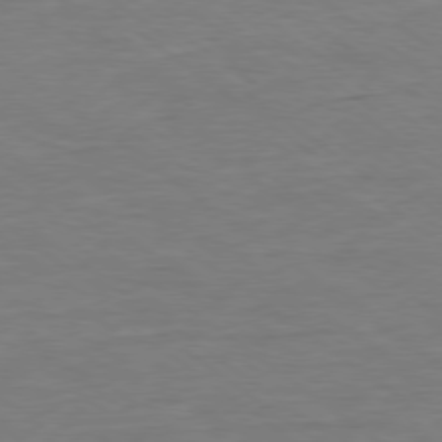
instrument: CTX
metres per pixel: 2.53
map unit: Ap
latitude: -78.9163
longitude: -88.8191
